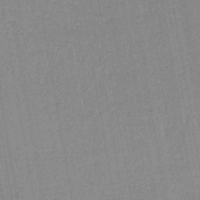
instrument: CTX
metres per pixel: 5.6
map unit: lHb
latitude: -41.9556
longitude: 62.9163
